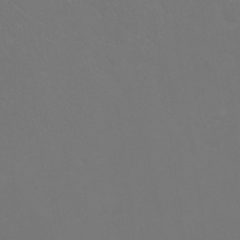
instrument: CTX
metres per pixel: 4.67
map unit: eHh
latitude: 25.8016
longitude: -64.0255
